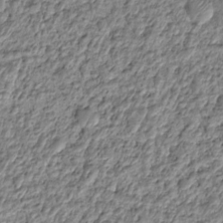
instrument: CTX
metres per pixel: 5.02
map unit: HNhu
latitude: -21.6721
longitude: 84.6896
